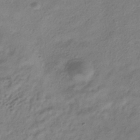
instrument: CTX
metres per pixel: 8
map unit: HNhu
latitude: -39.6155
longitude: 101.9367
